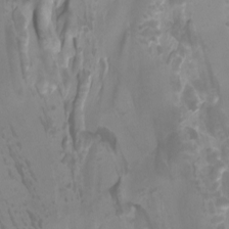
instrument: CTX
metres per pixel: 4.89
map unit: Nhu
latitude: -10.2739
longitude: -75.3482
